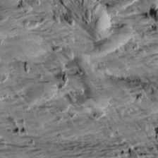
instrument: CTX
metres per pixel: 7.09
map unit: Aa
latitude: 10.1011
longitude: -141.1781
